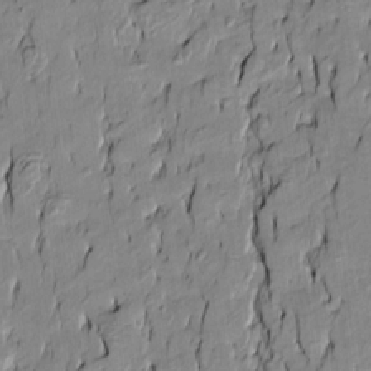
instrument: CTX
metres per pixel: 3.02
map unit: Htu
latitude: -9.8233
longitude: 176.4062
